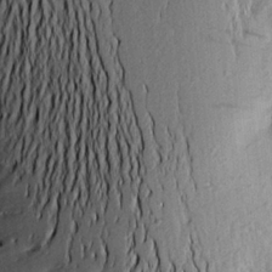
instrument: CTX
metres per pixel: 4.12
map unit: Aa
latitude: 19.9717
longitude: -146.1389
